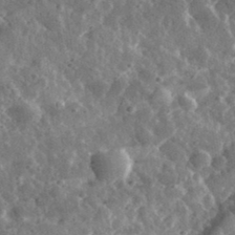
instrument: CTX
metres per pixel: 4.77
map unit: eHh
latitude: 33.7639
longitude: -79.3293
